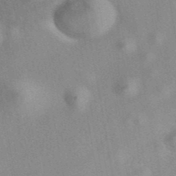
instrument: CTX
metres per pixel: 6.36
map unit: eAb
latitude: 40.9891
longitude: 107.9745
